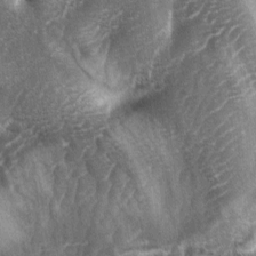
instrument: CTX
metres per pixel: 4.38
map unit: lAa
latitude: -4.5951
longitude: -127.1592
